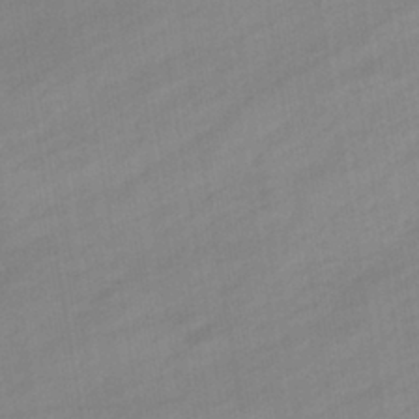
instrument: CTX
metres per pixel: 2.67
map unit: eHb
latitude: -38.9353
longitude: 81.6911
